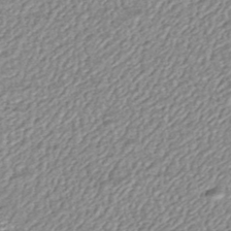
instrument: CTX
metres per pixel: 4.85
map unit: HNhu
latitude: -46.6518
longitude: 106.0283
